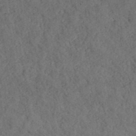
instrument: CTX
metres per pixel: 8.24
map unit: ANa
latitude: 39.5182
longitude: 18.4440
